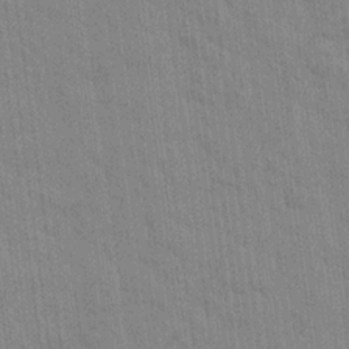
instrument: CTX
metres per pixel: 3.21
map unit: lHvf
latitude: 15.0459
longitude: 178.9163
